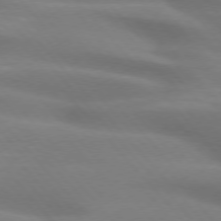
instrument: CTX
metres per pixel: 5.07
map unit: lApd
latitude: 75.0270
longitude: -60.7057
